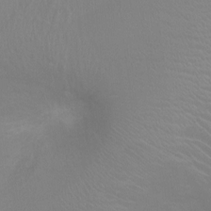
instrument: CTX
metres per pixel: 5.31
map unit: Ht
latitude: -4.6329
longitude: -19.0080
